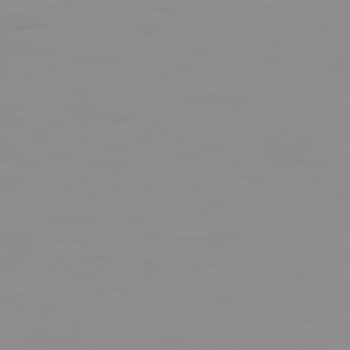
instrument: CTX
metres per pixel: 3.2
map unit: Hpe
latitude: 74.2523
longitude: -127.9150
